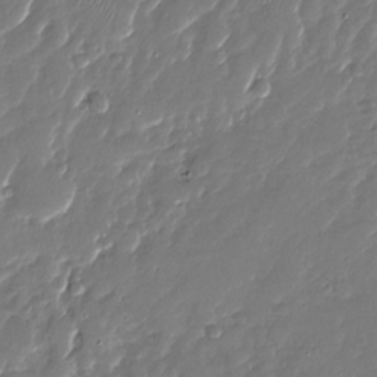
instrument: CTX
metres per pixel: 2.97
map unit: Nhu
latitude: -27.1053
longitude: -62.1200
